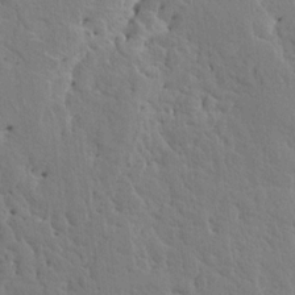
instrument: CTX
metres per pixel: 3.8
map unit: HNhu
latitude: 5.0647
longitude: 3.8611
